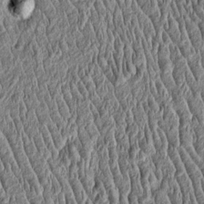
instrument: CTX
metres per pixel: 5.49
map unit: Htu
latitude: -4.2739
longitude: 157.4832
